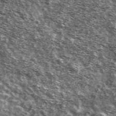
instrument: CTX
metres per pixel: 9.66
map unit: Ave
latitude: 41.2915
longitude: -106.2145
